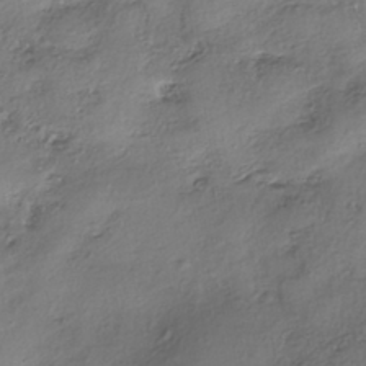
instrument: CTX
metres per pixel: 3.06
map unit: eHh
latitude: -41.9178
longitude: 122.9731
